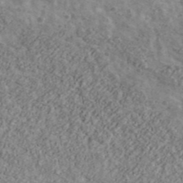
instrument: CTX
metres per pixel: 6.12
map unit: Ave
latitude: 43.2537
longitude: -111.3482
